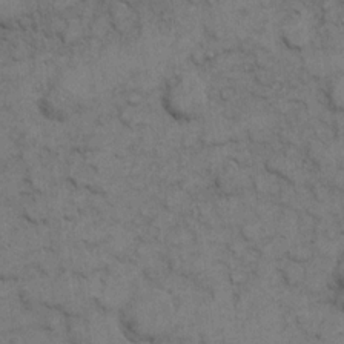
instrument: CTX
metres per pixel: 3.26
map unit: eHh
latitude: 7.6883
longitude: -64.8758
